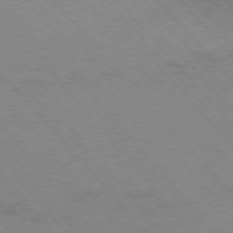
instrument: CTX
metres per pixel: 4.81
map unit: Ap
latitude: -76.8408
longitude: -62.1200
